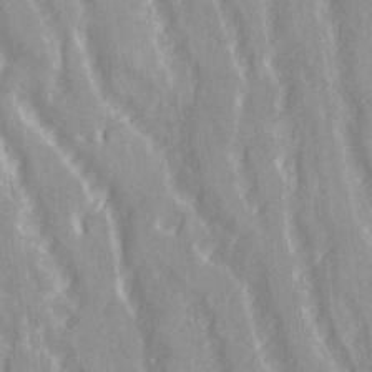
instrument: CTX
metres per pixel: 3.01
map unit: Ave
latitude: 21.5371
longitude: -134.1200
